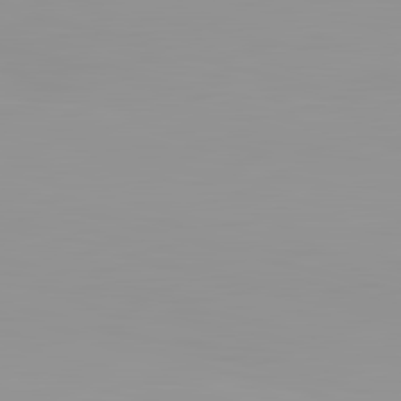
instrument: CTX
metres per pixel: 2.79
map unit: lApd
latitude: 83.2159
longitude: -135.4615
